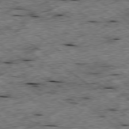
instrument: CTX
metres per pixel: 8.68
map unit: Ap
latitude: -79.3887
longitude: -88.4979
